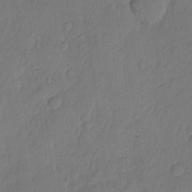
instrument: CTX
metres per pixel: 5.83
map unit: eHh
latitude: 4.7624
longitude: -75.6316
